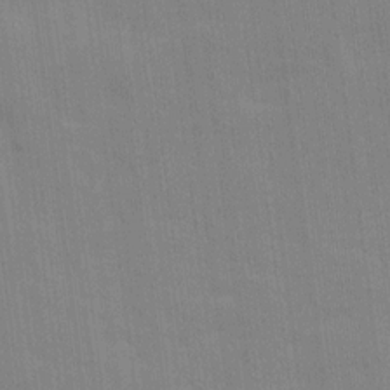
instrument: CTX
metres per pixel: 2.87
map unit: Ave
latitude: 16.2145
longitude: -138.2900
